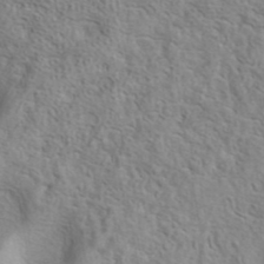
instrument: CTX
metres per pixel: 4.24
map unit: eAb
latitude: 41.1403
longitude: 105.0108
